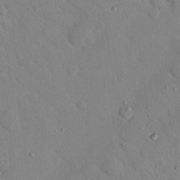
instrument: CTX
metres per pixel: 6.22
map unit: Nhu
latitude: 23.7261
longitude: -74.5924
